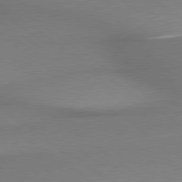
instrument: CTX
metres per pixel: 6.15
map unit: lApd
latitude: 79.1970
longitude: 178.6896
